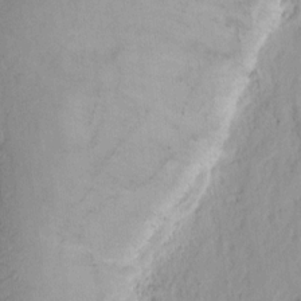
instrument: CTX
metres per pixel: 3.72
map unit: Ht
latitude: 10.2523
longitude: -74.2523
